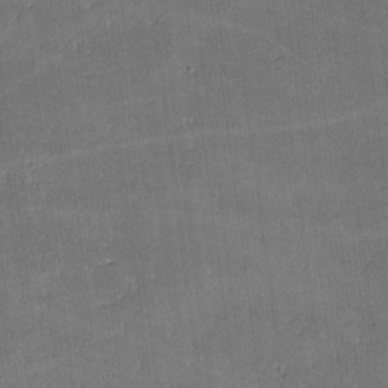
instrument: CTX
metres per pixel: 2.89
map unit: lHvf
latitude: -9.0675
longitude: -101.4238
